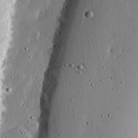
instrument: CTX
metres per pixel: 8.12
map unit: lHvf
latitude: 19.3292
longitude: -114.7246
